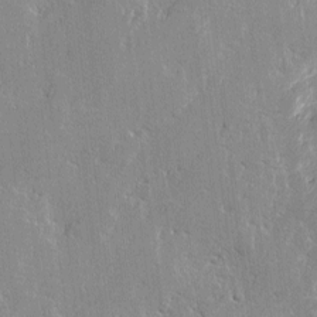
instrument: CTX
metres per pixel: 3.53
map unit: lAvf
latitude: -1.2565
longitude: -109.0269
